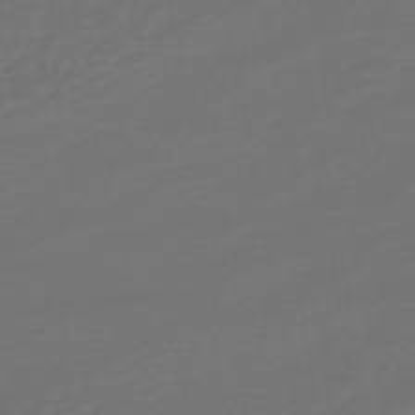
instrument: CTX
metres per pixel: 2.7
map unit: HNb
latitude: -47.3887
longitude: 55.3888
